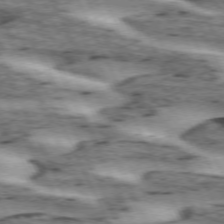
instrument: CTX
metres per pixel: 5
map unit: lApd
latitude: 72.7247
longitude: -54.6679
